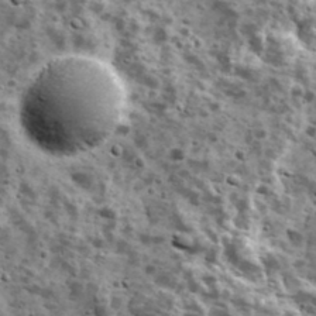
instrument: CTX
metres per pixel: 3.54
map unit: Ave
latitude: 17.0647
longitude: -134.6490
